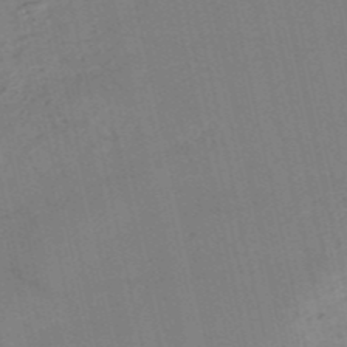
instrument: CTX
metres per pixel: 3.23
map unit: HNb
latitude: -53.8611
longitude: -46.0633
